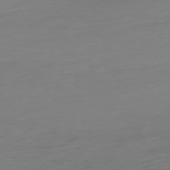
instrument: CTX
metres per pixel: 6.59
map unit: Ap
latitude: -77.2376
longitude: -68.3090
